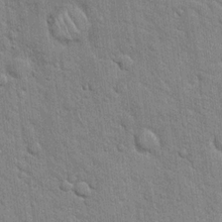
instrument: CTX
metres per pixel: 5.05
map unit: Hto
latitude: 18.2711
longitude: -52.2334
